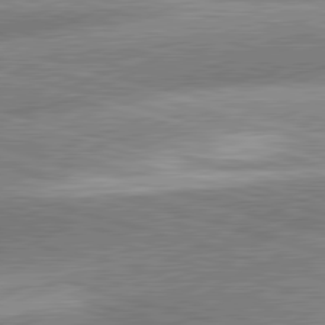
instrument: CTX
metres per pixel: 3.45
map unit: lApd
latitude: 81.4048
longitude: -162.7058
